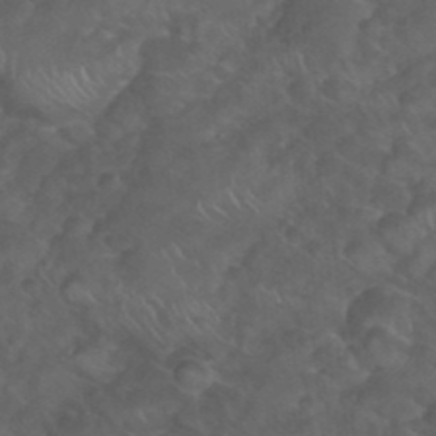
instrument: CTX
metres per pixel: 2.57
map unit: Nhu
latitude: 26.7435
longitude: -54.6868
